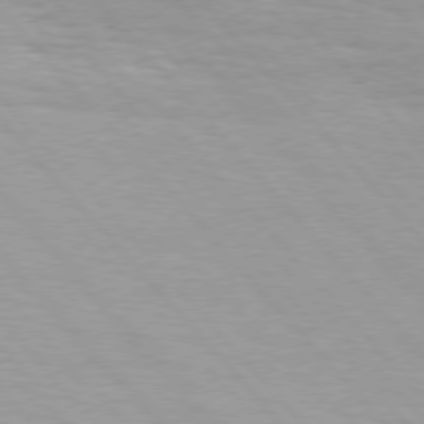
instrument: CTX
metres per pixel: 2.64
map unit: Hpe
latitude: 76.1955
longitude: -154.0633
